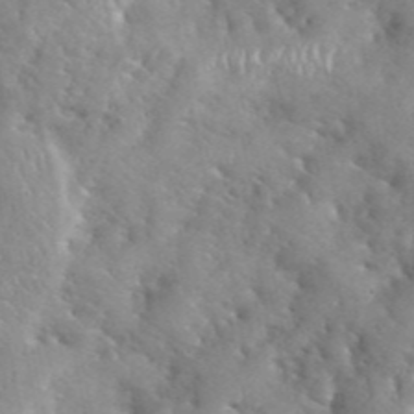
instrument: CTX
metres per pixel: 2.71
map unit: eHh
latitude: 40.1199
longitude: -56.6868
